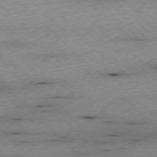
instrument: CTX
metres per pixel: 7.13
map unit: Ap
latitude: -77.0109
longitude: -86.8191
